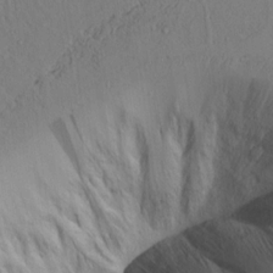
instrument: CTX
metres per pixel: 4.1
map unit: lAvf
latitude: 5.9528
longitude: 159.4265
